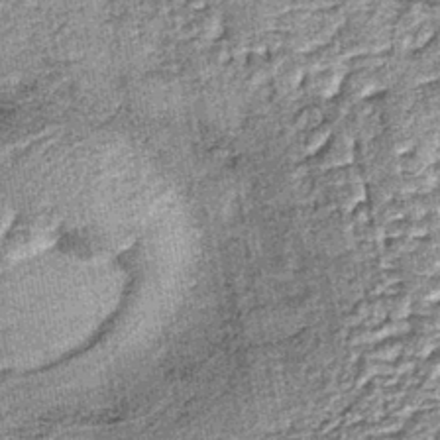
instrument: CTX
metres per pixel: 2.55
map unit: lHb
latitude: -39.2376
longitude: 64.8030
